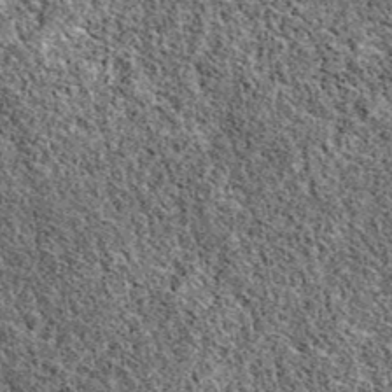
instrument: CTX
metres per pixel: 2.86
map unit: eAb
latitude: 38.7813
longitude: 110.6707
